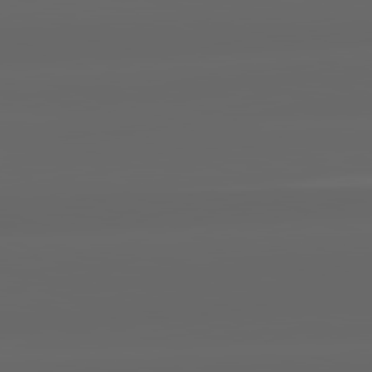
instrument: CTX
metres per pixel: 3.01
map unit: lApd
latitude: 82.2711
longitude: -169.3104
